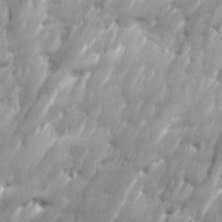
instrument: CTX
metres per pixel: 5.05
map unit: Ave
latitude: 16.3656
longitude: -135.7638
